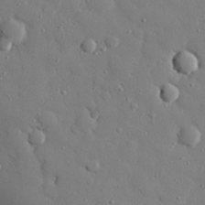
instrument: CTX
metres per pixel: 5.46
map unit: eHh
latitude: 27.4804
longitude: -78.7624
